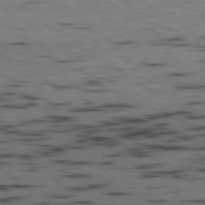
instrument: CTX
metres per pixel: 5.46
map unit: Ap
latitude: -79.8989
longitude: -72.7247
